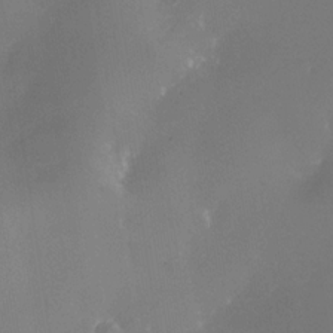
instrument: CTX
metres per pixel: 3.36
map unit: Nhe
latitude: -35.0108
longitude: -118.1955
